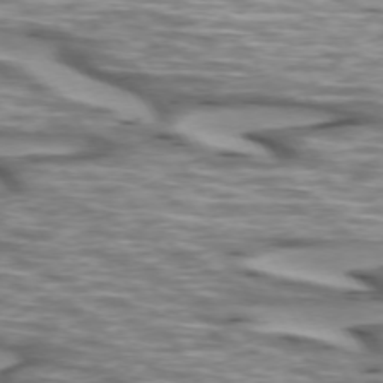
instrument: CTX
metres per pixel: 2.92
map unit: lApd
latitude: 73.1593
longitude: -56.8757
